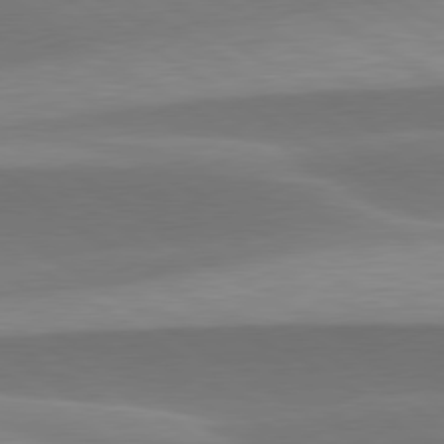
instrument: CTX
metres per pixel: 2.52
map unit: lApd
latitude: 79.7261
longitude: -95.2348
